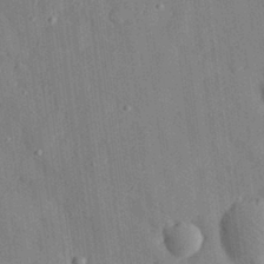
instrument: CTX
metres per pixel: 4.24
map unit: eHh
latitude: 28.8569
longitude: -77.0080
